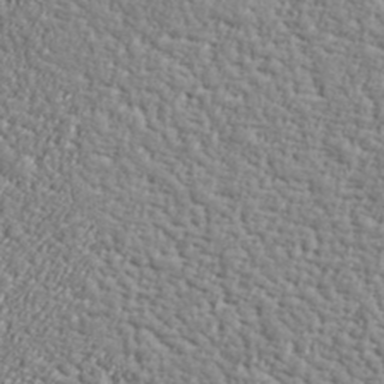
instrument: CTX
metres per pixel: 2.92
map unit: lHvf
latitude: 38.0255
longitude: -92.2522
